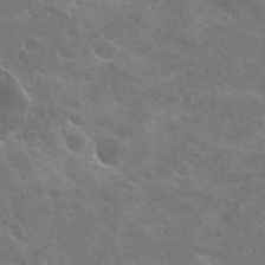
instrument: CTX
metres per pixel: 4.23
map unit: Hto
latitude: 28.1955
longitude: -40.9324
